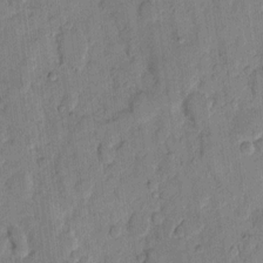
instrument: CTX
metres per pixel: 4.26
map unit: eHh
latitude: 11.2348
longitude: -65.6883
